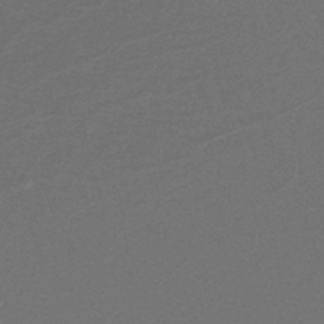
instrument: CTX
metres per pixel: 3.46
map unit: lHb
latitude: -38.5385
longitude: 55.3132
